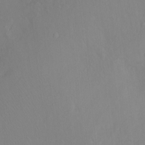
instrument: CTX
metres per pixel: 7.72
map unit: Ht
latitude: -8.0472
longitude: -38.2900
